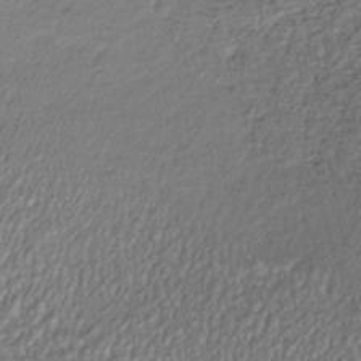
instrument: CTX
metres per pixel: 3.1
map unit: HNhu
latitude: -43.7288
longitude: 96.3306
